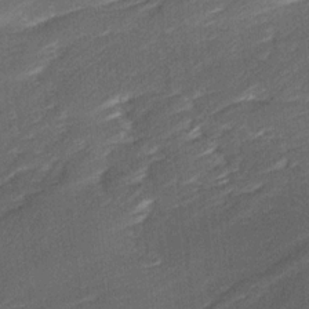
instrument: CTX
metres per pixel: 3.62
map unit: Ave
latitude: 17.0270
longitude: -137.0837
